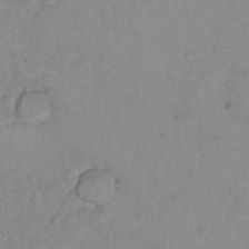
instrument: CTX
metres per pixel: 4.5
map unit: Hto
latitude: 7.4426
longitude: -35.0458
